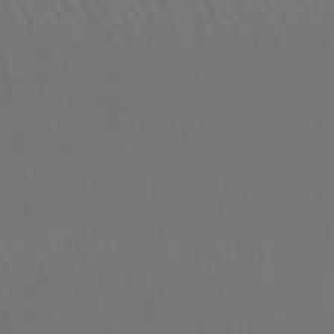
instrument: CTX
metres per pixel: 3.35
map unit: lHb
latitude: -46.6518
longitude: 77.6722
